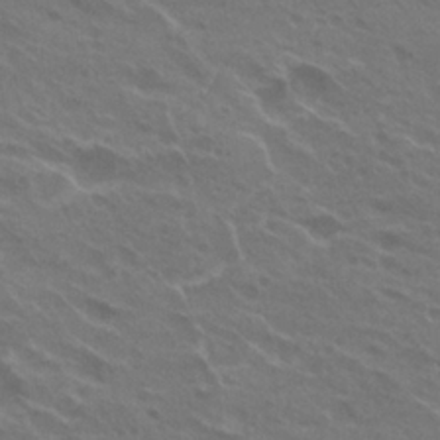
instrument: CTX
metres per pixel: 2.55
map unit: Hto
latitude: 24.5734
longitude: -38.6112
